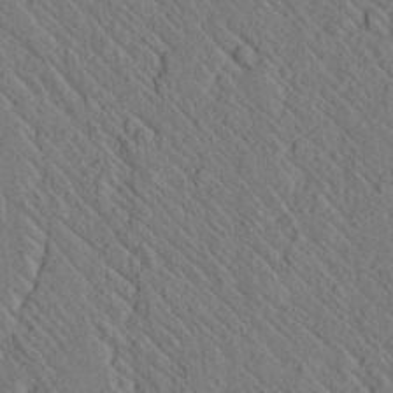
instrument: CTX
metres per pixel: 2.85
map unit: lAvf
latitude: 7.5938
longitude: 159.7099
